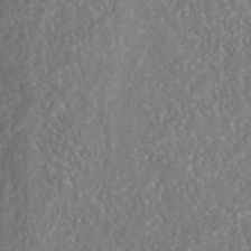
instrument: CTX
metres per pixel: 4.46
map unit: Nhu
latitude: -40.7463
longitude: -83.2537
